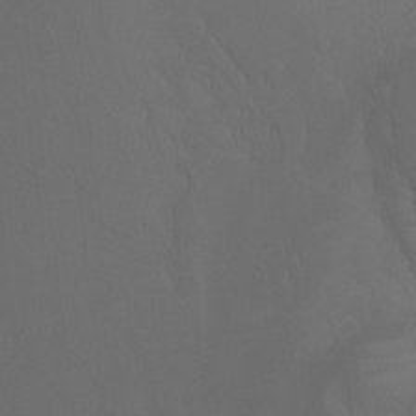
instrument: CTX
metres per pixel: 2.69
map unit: Ht
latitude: -7.3887
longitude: -29.5749
